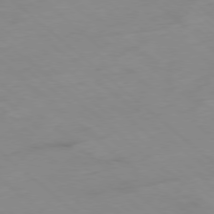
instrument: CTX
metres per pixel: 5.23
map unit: Hpe
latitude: -78.5195
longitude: -17.6694
